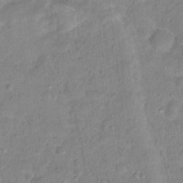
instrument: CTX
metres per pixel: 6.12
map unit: Hto
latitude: 16.2145
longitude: -38.5168
